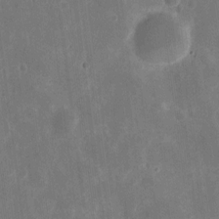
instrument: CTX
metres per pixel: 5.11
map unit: eHh
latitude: 8.2145
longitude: -69.7450
